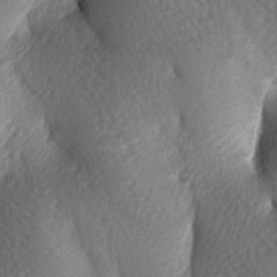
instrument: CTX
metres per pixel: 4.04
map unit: lAa
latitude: -7.7477
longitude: -126.1578
